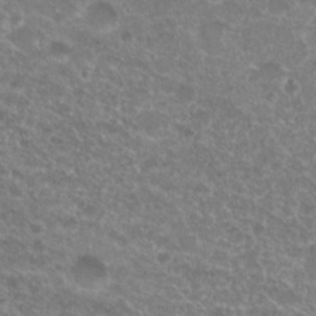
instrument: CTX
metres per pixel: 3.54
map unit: Hto
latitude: 20.7435
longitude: -36.7246
